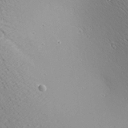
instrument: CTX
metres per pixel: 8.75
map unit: Aa
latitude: 21.7828
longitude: -140.0444
